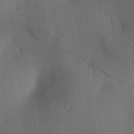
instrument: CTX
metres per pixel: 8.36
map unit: lAa
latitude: 18.8191
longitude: -139.1214
